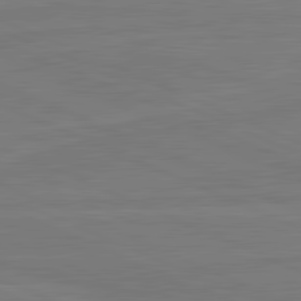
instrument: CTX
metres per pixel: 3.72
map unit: lApd
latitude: 81.9717
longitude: -178.0444
